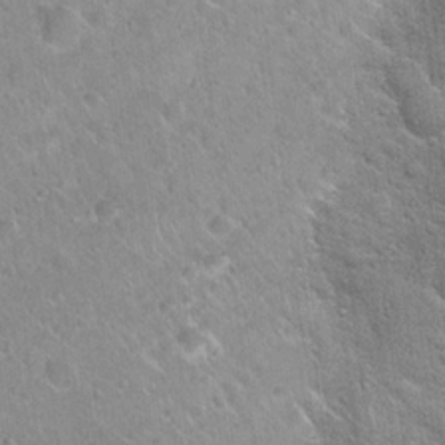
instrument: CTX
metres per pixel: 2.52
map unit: Hto
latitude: 20.4034
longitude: -52.3090
